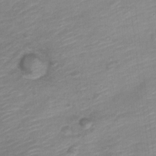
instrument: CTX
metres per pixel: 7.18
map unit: Nve
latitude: -18.3117
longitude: 109.4076
